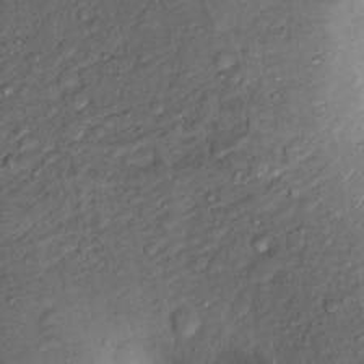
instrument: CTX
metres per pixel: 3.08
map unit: Nhu
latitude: 12.6869
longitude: -28.8569
